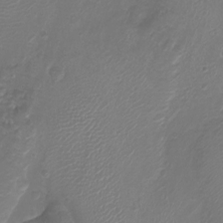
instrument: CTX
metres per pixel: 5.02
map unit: Ht
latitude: -2.6896
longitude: -18.4790
